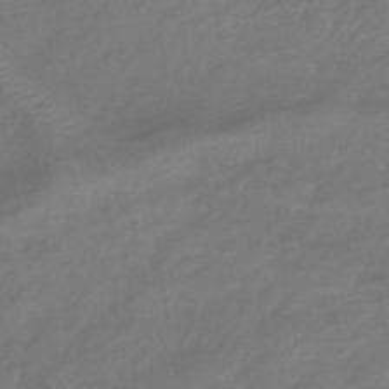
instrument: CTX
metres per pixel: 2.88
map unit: eHb
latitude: -42.7652
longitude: 84.4440
